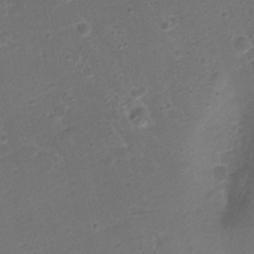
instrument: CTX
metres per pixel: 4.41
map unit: Nhu
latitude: 1.9906
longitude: -15.9717
